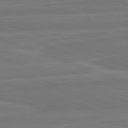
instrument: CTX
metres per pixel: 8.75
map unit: lApd
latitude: 82.1955
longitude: -175.4993
